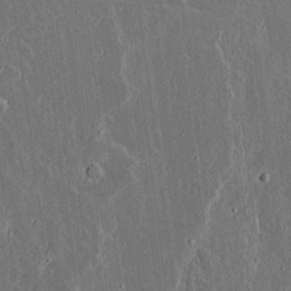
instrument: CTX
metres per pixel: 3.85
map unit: lAvf
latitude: 15.8017
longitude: -128.8002
